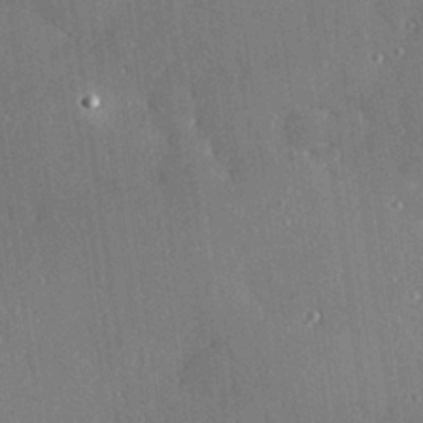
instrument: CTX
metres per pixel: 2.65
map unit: Hve
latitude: 26.8569
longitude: -90.3656
